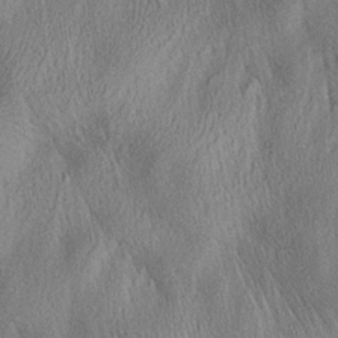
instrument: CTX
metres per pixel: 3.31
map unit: Aa
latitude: 29.4237
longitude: -136.2901
